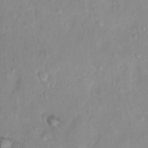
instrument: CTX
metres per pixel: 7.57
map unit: Htu
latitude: 3.4048
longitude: -22.0822
